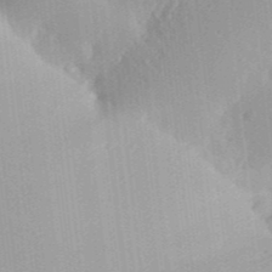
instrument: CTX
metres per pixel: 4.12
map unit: Aa
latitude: 32.5168
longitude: -142.2334
